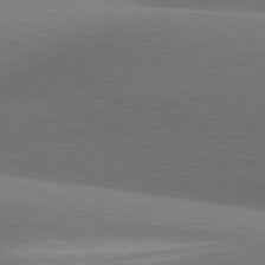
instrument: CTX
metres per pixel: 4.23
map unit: lApd
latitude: 81.3293
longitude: 134.7274
